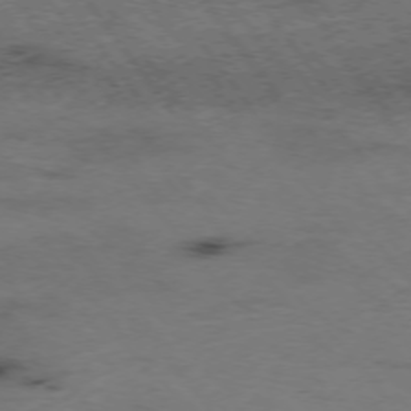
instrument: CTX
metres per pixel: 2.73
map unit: Hpe
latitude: -75.6344
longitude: -22.8191
